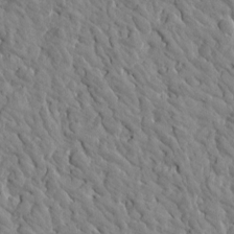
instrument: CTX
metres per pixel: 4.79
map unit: Htu
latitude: 1.4615
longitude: 179.2754
